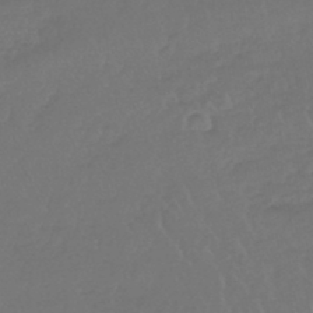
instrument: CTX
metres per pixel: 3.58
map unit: lHb
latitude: -45.3699
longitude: 67.9556
